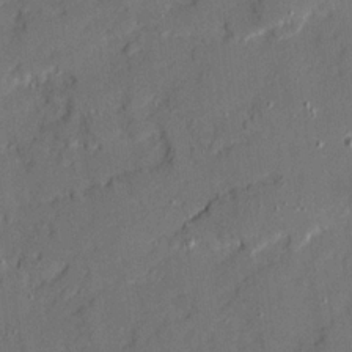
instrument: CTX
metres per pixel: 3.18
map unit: Ave
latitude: 20.1578
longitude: -128.5735
